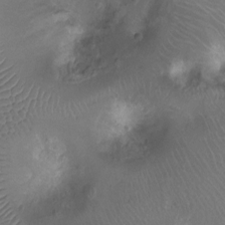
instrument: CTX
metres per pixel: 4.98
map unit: Ht
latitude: -7.8989
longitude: -19.4615
